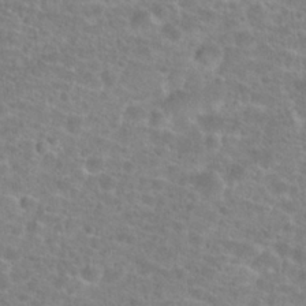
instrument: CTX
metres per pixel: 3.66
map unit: Hto
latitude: 24.3845
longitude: -48.1767
